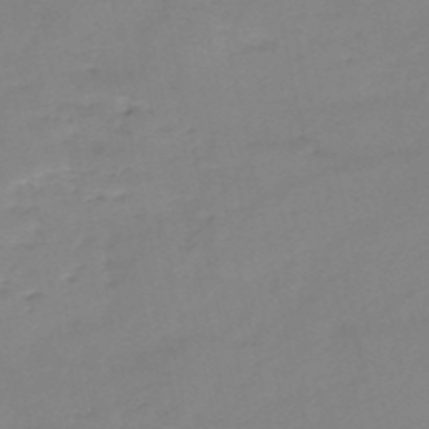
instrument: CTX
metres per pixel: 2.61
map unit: eHh
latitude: -52.2550
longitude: -24.5356
